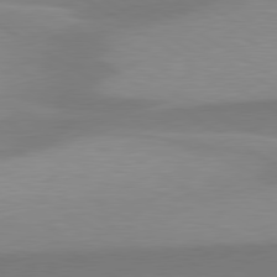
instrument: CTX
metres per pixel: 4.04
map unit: lApd
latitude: 79.8017
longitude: -95.9150
